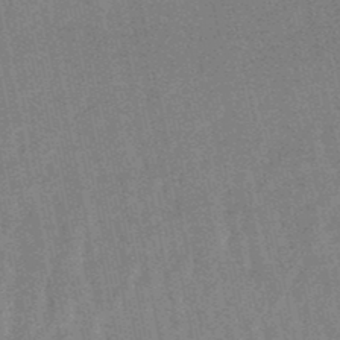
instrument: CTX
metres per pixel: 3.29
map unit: lHb
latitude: -48.2551
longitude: 79.2187
